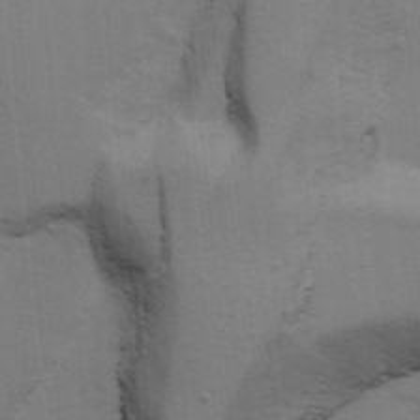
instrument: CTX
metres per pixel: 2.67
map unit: Ave
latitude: 13.9150
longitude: -102.4790
